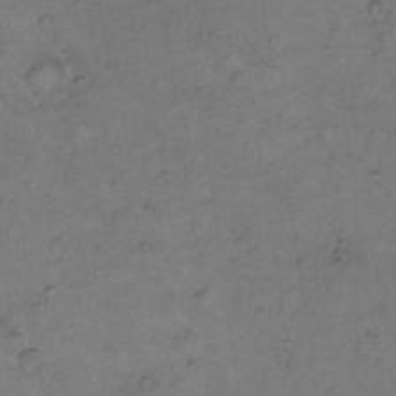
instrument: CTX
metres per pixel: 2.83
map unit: Hto
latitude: 9.6505
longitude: -60.2522
